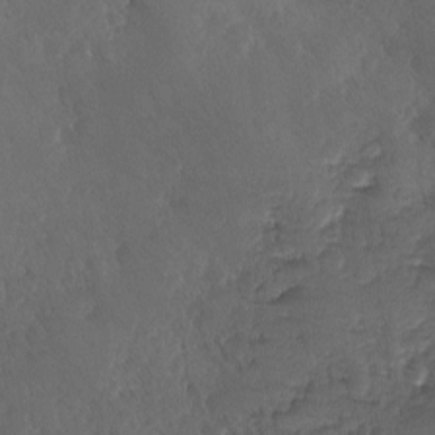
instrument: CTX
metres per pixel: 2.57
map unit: Ave
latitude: -9.9556
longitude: -119.2915
